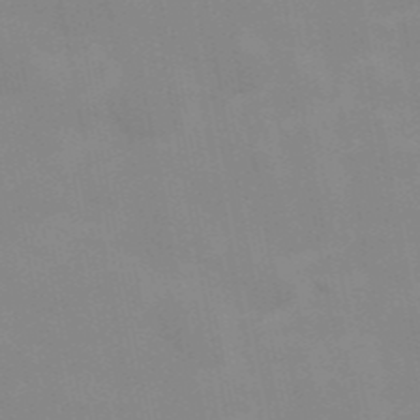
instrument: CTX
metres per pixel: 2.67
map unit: Hve
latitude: 30.8191
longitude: 150.2362
